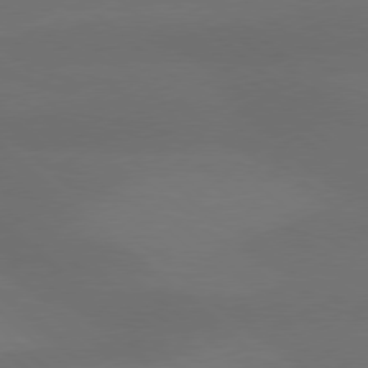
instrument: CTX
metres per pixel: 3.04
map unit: lApd
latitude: 77.8583
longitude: -56.3467
